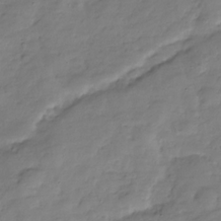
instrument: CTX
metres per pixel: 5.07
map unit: Hve
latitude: -31.0675
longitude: 90.7464
